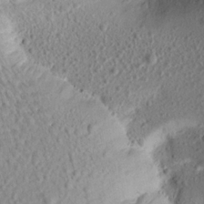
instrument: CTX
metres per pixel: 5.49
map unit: Aa
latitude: 18.9136
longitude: -144.8002
